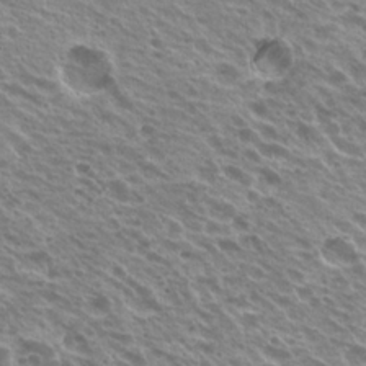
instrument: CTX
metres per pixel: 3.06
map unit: Hto
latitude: 23.0458
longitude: -31.5938
